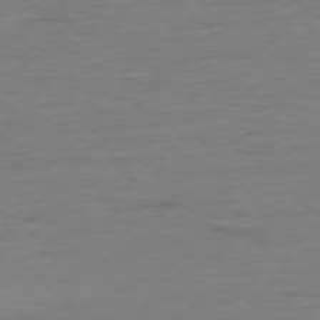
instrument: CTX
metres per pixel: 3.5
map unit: Ap
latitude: -76.7274
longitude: -89.1781
